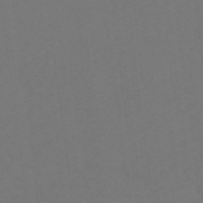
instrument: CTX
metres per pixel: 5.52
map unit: eHb
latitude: -49.7856
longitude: 83.8611
